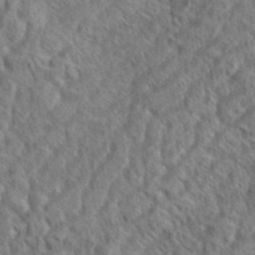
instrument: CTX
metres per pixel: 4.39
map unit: eHh
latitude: 37.3293
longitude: -137.7828
